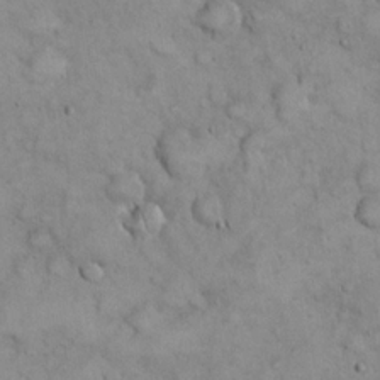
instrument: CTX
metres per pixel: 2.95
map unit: eHh
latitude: 21.8773
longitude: -59.1403
